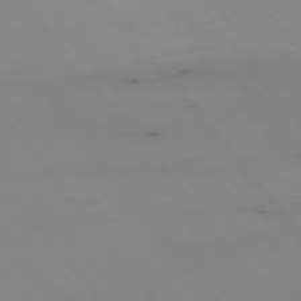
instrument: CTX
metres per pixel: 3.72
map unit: Hpe
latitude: -75.3132
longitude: 3.9367
